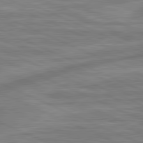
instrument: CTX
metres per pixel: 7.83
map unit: lApd
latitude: 81.3482
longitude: -175.8017
